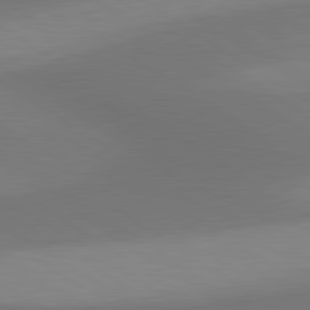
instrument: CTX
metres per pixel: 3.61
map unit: lApd
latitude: 80.7057
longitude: 160.9353
